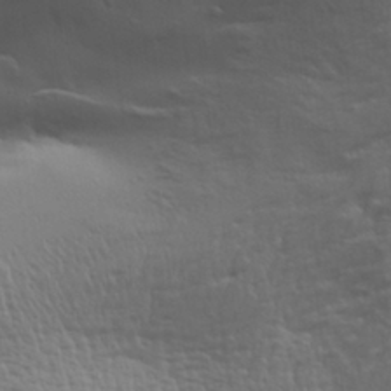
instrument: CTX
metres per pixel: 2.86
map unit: Aa
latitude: 29.3481
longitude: -134.4223
